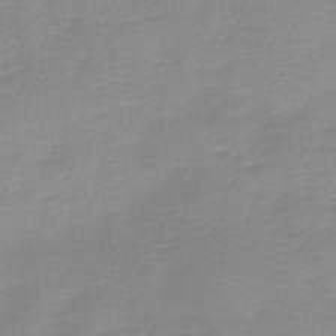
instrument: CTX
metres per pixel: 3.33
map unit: HNb
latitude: -44.5763
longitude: 53.3320
